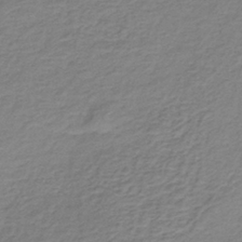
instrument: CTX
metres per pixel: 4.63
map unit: HNb
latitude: -37.4454
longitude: 50.5763
